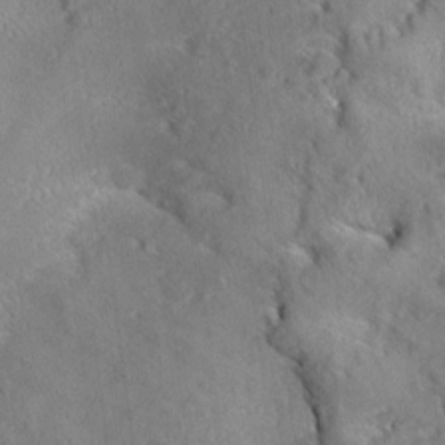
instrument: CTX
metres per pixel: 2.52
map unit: Aa
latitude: 8.8002
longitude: -134.1011
